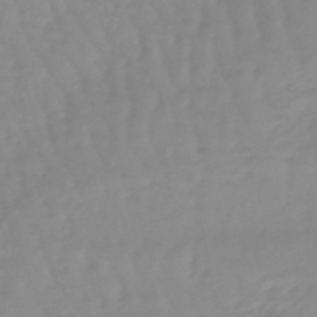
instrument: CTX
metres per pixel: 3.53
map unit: lHb
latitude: -48.1417
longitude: 78.4440
